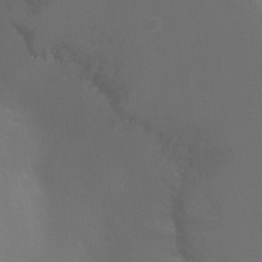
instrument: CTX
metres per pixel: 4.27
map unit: Ht
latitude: -4.5951
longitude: -25.3670
